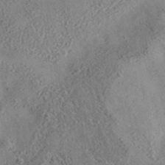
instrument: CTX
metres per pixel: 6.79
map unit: eAb
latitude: 35.5938
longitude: 108.6707
